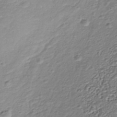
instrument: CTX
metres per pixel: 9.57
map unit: Nhu
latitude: -39.7667
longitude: -85.8206
